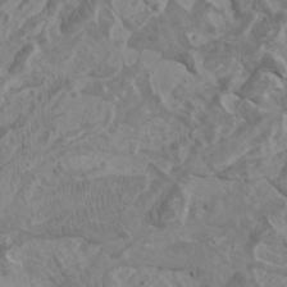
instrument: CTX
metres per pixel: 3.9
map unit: Htu
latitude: -6.1794
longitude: -75.5938
